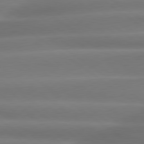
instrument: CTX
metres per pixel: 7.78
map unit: lApd
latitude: 79.3860
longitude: -134.1389
